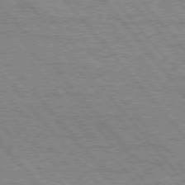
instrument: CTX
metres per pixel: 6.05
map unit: Hpe
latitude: 75.9528
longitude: -144.0822
